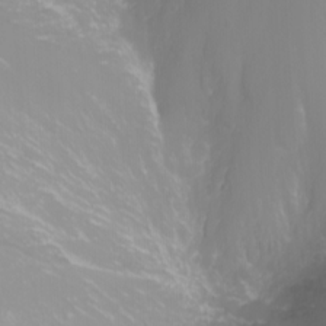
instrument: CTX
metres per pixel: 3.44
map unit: Nhu
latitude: -1.3510
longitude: -77.8772
